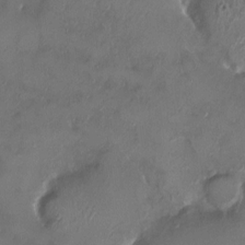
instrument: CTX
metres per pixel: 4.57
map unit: HNhu
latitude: 4.0822
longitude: 7.0108
